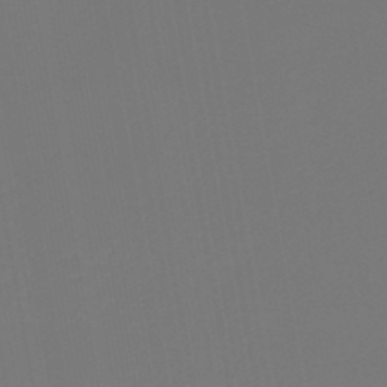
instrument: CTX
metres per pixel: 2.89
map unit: lHb
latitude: -47.6722
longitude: 71.1431
